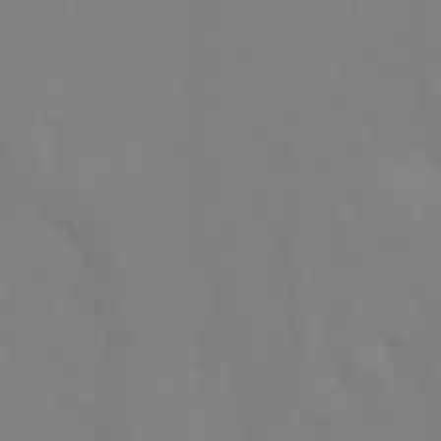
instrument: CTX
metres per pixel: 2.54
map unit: Ht
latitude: -15.1243
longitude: -53.0081
